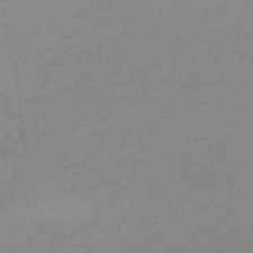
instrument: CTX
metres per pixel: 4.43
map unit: lHb
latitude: -44.4251
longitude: 63.5210
